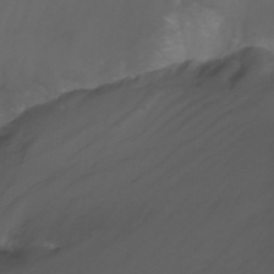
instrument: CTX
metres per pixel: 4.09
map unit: Nhu
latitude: -11.4076
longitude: -75.1025
